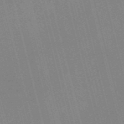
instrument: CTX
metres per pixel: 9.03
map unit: Nve
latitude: -57.6344
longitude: 62.3495
